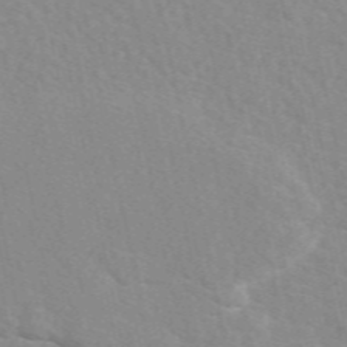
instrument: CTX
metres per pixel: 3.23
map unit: eAb
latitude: 50.0255
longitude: 118.1417
